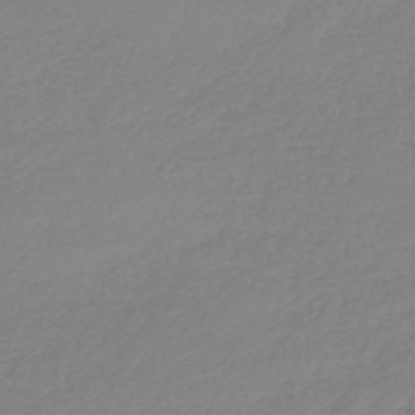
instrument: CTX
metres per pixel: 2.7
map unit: lHb
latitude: -44.5574
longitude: 70.1417
